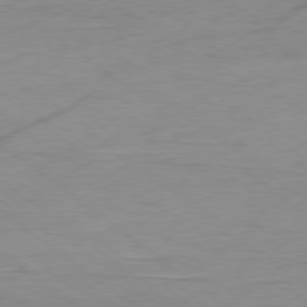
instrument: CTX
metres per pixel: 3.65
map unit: Ap
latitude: -78.6896
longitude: -77.5938
